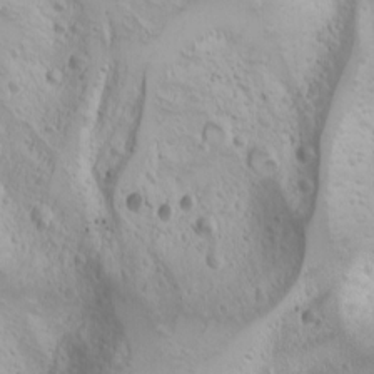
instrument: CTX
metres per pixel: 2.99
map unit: Nhu
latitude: -4.3117
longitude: -87.1214
